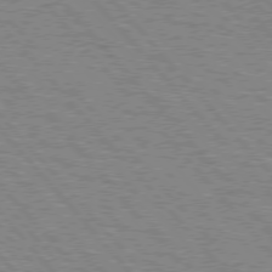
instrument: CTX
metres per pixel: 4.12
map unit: lApd
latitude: 75.7639
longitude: -75.7639
